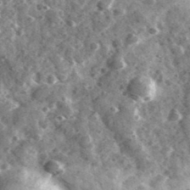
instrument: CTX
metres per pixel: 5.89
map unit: Ave
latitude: 38.1578
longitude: -107.4993
